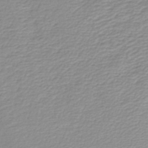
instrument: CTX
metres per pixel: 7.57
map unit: lHb
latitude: -45.3888
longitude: 61.2187
